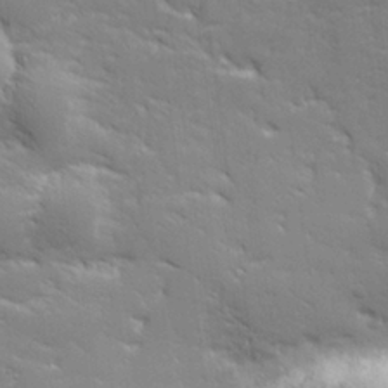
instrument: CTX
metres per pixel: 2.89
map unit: lHvf
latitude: 25.9150
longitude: 142.0472
